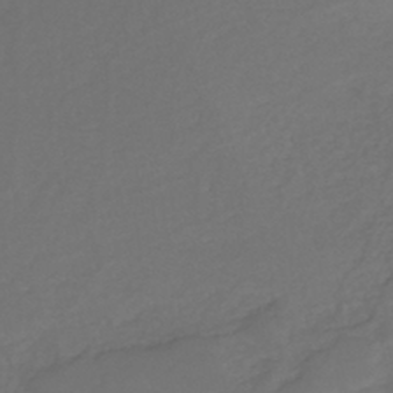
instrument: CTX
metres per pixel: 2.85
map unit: eHh
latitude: -44.0283
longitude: -29.7827
